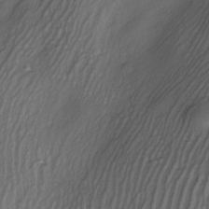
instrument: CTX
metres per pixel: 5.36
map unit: Nve
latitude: -23.1053
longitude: -138.0822
